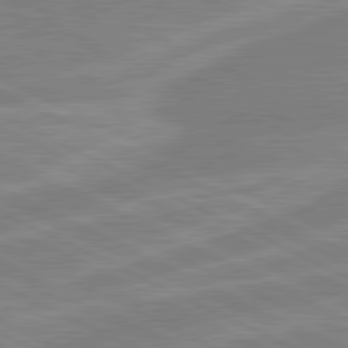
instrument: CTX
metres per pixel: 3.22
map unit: lApd
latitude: 80.8758
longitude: -170.0444
